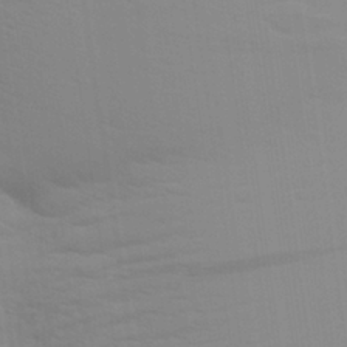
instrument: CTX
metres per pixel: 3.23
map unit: Aa
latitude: 28.7057
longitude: -139.3293
